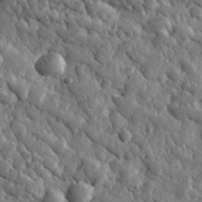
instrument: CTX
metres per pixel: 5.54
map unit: lHvf
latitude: 35.2537
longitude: -88.0633
